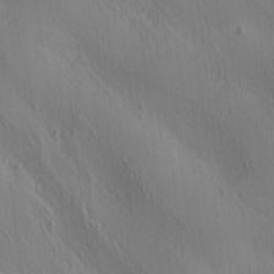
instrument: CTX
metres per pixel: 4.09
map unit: lAa
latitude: 4.4034
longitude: -112.6301
